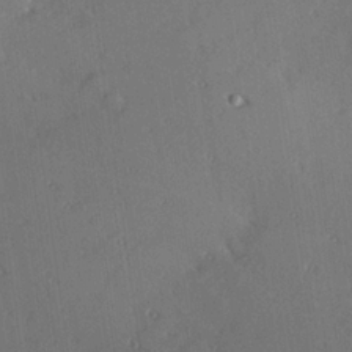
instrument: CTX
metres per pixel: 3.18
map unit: Hve
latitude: 25.4615
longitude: -92.9891
